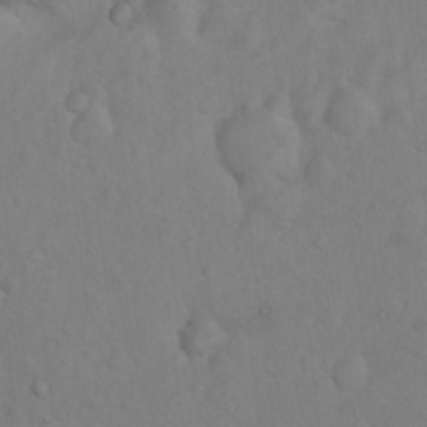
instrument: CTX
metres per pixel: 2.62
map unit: Nhu
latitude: 10.5546
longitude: -25.9717
